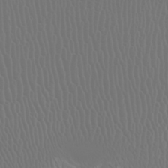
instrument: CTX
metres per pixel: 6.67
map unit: Htu
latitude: -5.4643
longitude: -73.9528
